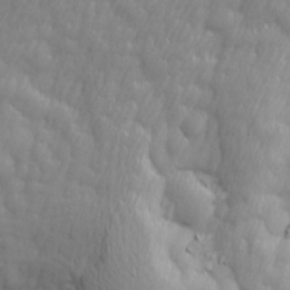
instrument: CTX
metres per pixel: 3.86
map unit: Ave
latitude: 13.6127
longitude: -105.6316
